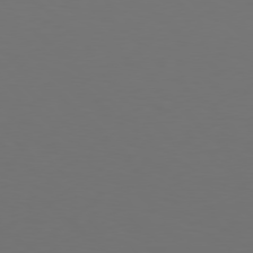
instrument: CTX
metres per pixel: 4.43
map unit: Hpe
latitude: 77.8772
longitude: -170.7624
